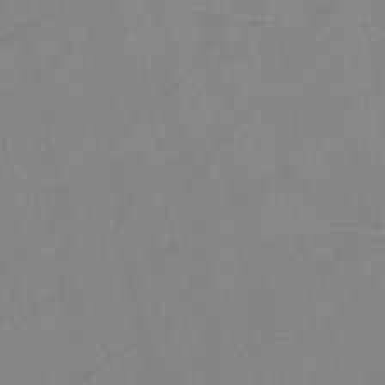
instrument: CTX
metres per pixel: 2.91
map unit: HNb
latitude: -45.2565
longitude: -40.7246
